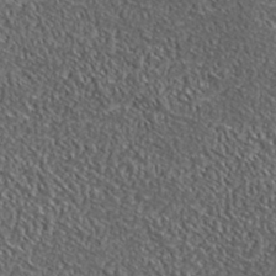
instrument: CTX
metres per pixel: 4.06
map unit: lHvf
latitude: 38.8569
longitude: -87.5560
